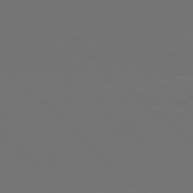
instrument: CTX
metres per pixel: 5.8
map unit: Hpe
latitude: 77.6505
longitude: -170.0255
